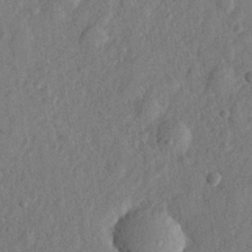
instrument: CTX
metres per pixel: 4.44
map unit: lHvf
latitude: 22.8191
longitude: 144.2362
